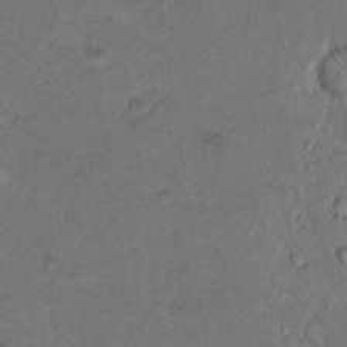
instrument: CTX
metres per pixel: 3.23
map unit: Hto
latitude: 9.5371
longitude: -60.0633
